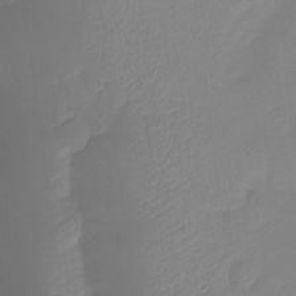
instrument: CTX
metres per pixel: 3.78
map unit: Ht
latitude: -14.6519
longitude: -52.1956
